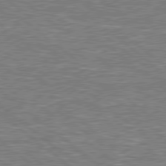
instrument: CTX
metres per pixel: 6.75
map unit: lApd
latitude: 78.8569
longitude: -158.1011
